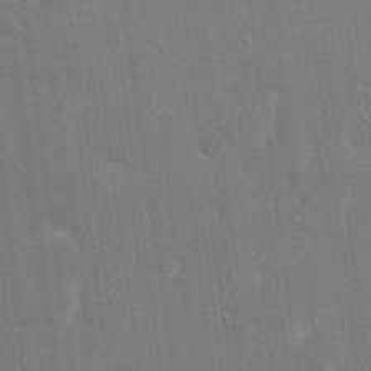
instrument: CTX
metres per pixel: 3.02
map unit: eHh
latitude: 19.7638
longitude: -68.2712
